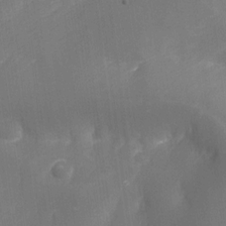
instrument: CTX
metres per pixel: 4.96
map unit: eHh
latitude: -22.1417
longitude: 15.2376
